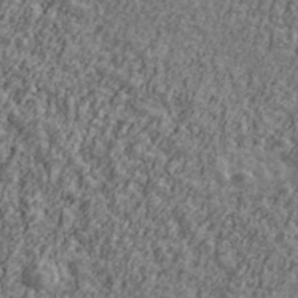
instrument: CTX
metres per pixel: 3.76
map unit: Ave
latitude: 42.4601
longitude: -111.4238
